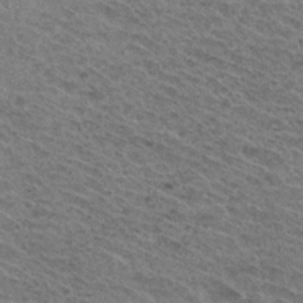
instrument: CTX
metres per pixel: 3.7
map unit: Hto
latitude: 31.4805
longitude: -47.3671
